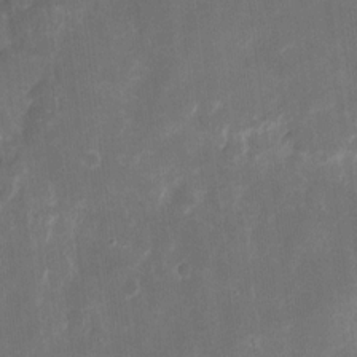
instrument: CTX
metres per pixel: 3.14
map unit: eHh
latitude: 8.7435
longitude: -71.0836
